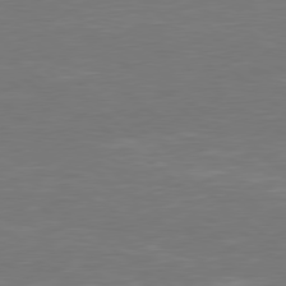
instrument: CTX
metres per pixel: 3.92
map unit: Hpe
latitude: 78.4790
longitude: -126.0444
